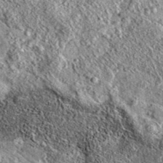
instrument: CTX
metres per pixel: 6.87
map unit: eAb
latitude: 36.6868
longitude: 111.6155
